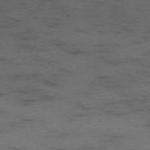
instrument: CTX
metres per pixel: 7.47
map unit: Ap
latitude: -75.5777
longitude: -87.8772
